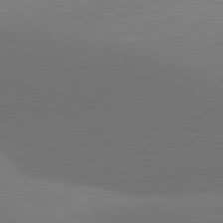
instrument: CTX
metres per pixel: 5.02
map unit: lApd
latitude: 81.2915
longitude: 127.7477
